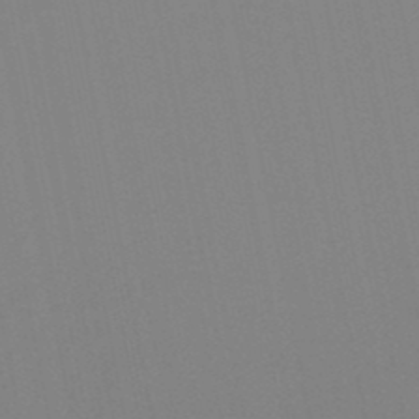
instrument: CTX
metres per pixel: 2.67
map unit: lHb
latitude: -48.7652
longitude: 70.2740
